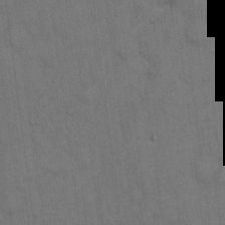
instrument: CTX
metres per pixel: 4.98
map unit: Hto
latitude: 14.8947
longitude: -61.2159
